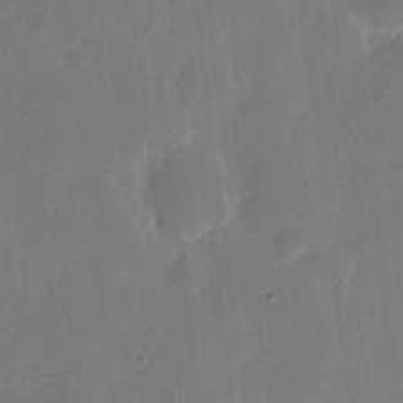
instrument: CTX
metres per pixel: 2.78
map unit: eHh
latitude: 6.7813
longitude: -66.6868
